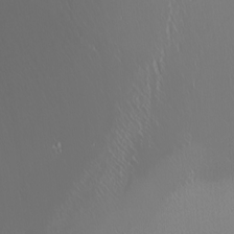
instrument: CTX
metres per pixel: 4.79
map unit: Nhu
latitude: -6.7085
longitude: -91.0647
